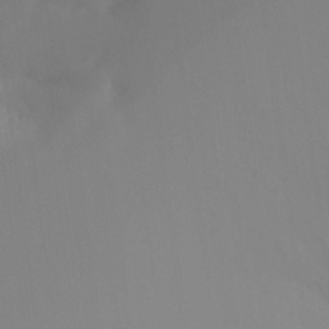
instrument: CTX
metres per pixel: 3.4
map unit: Ht
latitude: -16.1984
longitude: -48.3845
